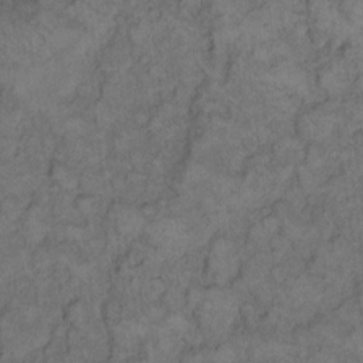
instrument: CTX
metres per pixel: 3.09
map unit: eHh
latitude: 12.2145
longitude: -63.8017
